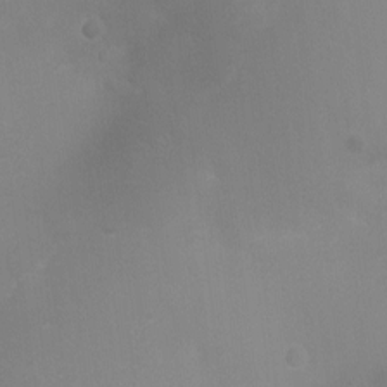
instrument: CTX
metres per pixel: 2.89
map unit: Ht
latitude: -8.6707
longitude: -28.2711
